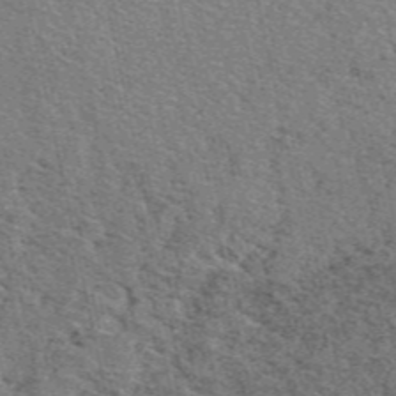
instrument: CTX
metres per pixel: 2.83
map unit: eAb
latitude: 48.2334
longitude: 106.1606
